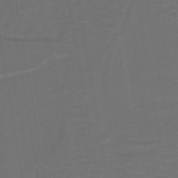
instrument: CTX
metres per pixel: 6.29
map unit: lHb
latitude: -43.6343
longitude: 53.3509
